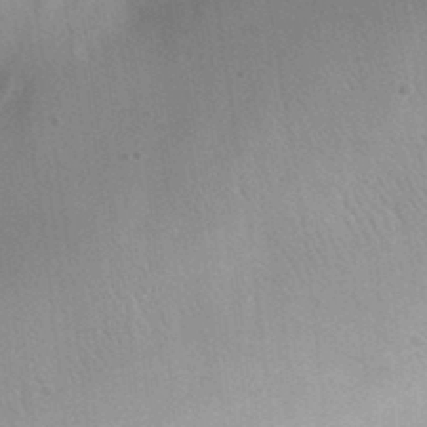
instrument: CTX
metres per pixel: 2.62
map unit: eHh
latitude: 25.4804
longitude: -70.1578
